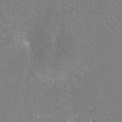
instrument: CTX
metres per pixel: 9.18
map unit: Ht
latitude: -3.2564
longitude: -27.3482
